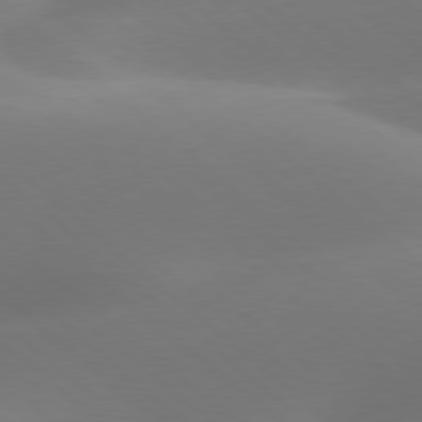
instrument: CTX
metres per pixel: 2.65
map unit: lApd
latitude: 78.0633
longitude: -51.3103
